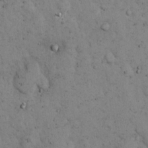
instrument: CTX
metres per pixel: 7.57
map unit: eHh
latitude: 15.5183
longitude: -63.8395
